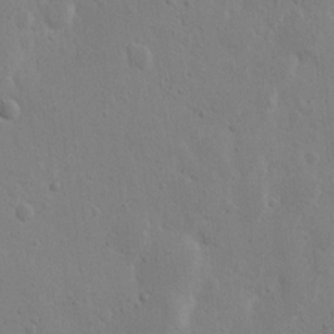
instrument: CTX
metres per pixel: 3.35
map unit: Nhu
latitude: 15.3860
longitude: -75.0647
